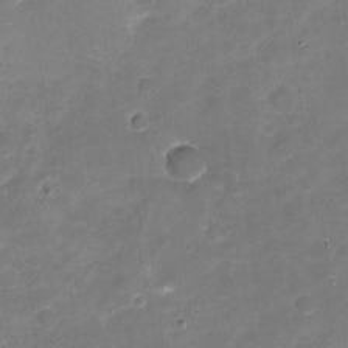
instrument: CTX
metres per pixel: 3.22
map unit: Nhu
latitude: -18.0472
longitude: -56.7246
